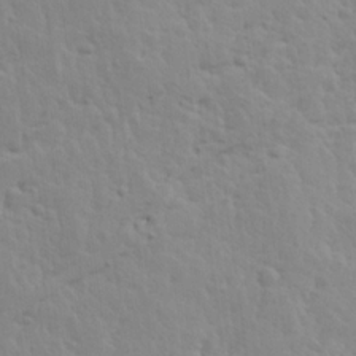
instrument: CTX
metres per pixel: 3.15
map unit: Ave
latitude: 14.4601
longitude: -135.4426
